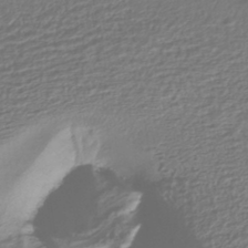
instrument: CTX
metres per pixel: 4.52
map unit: HNhu
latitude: -43.0297
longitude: 103.9367
